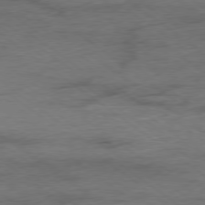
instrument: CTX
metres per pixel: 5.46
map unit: Hpe
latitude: -79.0486
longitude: -22.2522
